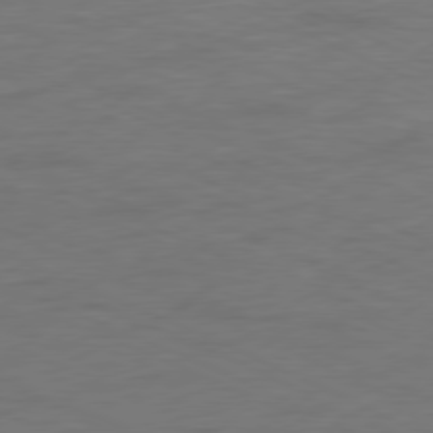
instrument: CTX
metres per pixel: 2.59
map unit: Ap
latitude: -78.0661
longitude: -73.0270
